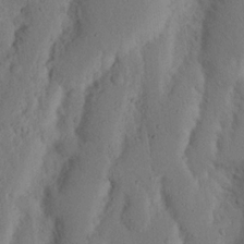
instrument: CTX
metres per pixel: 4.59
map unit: Nhu
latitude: 19.0647
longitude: -75.6694
